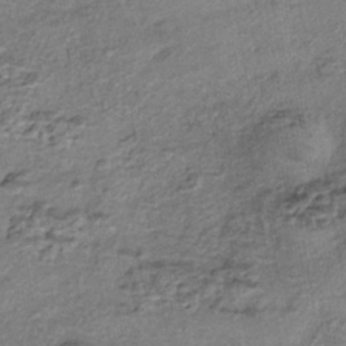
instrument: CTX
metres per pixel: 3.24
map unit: eHh
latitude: -42.2928
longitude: 120.0472
